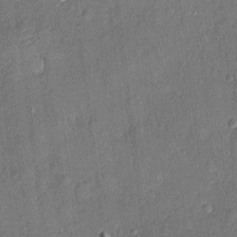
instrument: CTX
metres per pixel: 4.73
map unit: eHh
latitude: 4.7624
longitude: -74.8758
